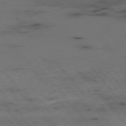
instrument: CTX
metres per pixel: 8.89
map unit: Hpe
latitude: -76.1795
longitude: -10.2145
